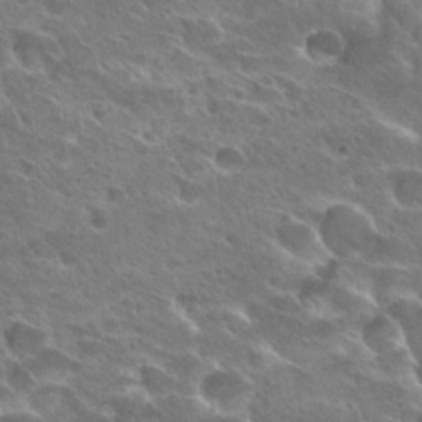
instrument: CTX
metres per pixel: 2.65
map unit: Hto
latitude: 28.0444
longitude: -39.1214
